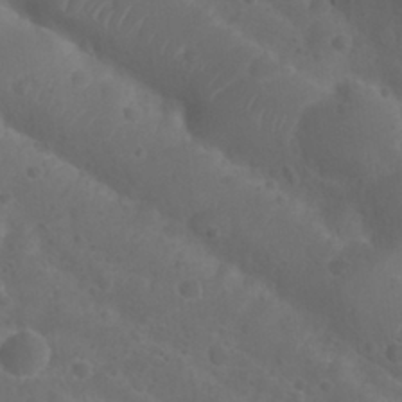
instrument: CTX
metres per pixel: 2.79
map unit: Nhu
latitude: 28.0633
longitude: -55.3670
